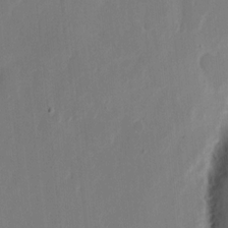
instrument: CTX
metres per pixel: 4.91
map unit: eHh
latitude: 9.8206
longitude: -67.7449
